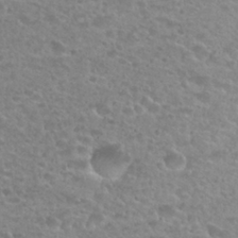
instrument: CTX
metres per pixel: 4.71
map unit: Nhu
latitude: 27.8017
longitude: -52.3656
